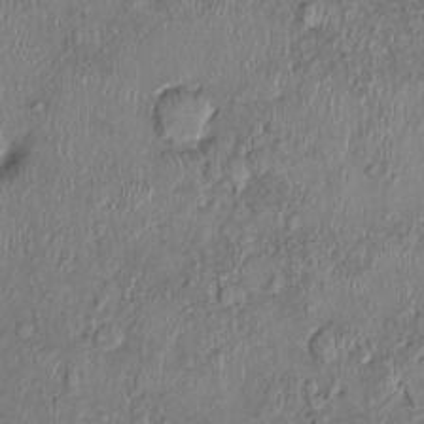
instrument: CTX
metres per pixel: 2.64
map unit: Ht
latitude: 0.2522
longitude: -14.3090
